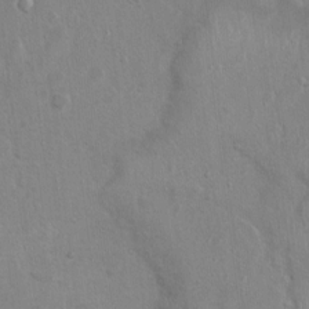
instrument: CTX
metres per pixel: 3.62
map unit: Nhu
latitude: 1.1970
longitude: -16.6301
